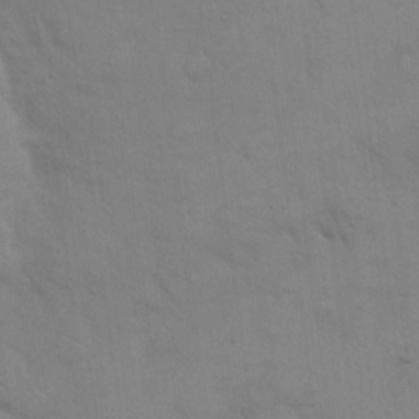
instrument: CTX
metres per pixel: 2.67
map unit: eHh
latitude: 17.8961
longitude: -66.5545
